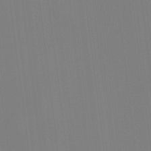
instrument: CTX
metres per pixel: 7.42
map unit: HNhu
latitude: 8.2901
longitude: 12.6708
